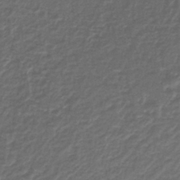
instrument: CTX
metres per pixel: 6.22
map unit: HNb
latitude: -37.5966
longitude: 50.5763
